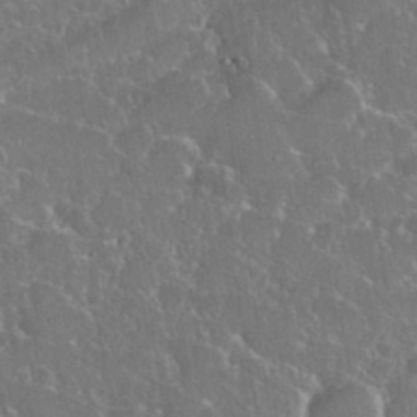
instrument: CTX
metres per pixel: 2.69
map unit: eHh
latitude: 37.1026
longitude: -61.1025
